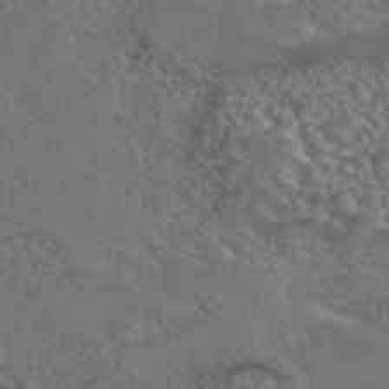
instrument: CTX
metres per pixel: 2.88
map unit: eAb
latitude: 43.5182
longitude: 104.1228
